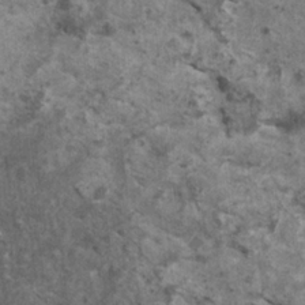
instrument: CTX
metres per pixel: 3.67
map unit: HNhu
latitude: 2.3089
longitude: 4.4251
